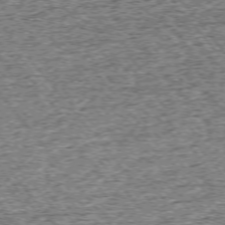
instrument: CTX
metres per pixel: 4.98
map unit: Ap
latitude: -75.2187
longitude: -91.4237
